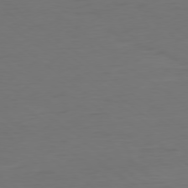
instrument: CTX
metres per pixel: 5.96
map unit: Ap
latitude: -78.9352
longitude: -76.1577
